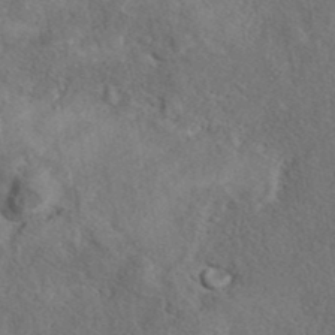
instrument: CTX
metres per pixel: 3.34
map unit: eAb
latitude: 39.7638
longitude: 112.6708
